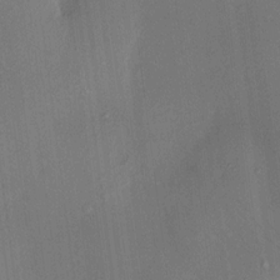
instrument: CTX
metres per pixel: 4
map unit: HNhu
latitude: 12.4223
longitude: 11.1053
